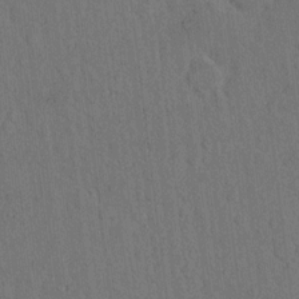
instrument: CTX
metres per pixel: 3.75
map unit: Hto
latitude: 9.9528
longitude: -60.9136
